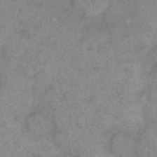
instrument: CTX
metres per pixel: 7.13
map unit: eHh
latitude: 15.3293
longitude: -65.7639
